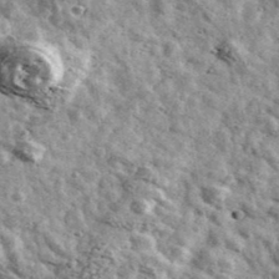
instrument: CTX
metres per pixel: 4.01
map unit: Ave
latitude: 41.2348
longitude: -107.4426
